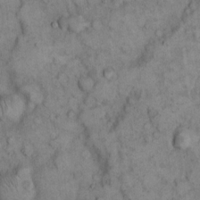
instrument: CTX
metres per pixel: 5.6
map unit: eHh
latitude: 12.1011
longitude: -64.4412
